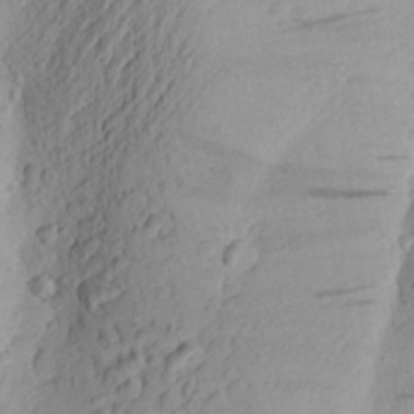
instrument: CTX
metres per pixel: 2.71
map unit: Aa
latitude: 23.3482
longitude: -149.2726
